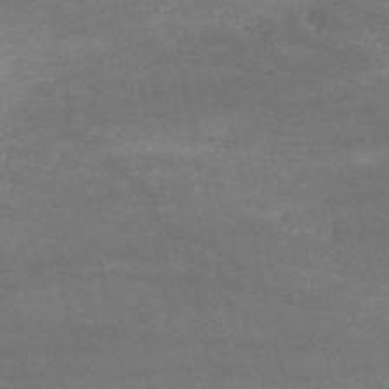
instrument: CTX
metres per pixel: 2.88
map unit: HNb
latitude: -52.7463
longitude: -39.0269
